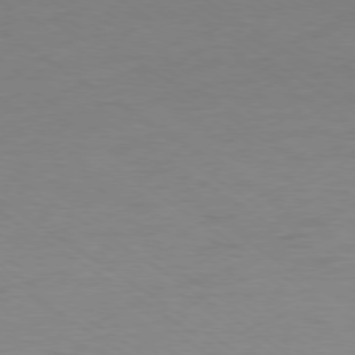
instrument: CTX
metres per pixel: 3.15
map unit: Ap
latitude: -78.6518
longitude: -75.0647
